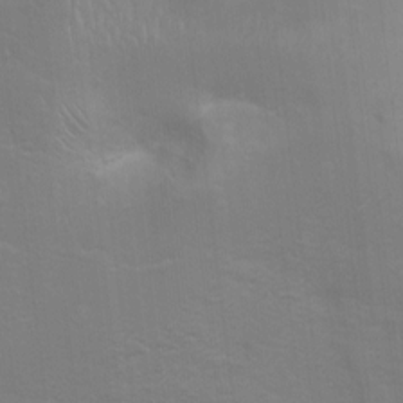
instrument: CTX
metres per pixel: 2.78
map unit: Ht
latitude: 0.1389
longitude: -35.5749
